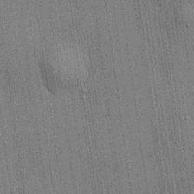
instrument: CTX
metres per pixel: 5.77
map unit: lHvf
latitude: 19.6505
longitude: 142.5573
